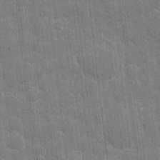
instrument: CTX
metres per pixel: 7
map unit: eHh
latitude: 6.6868
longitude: -74.4223
